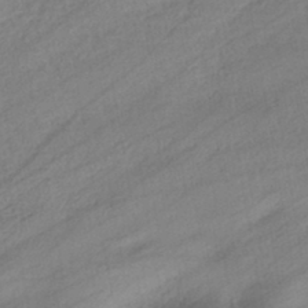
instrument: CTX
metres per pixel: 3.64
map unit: eHb
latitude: -43.0486
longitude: 85.5021
